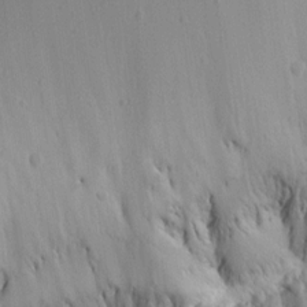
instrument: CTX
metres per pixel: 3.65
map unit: Aa
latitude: 12.8947
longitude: -142.1389
